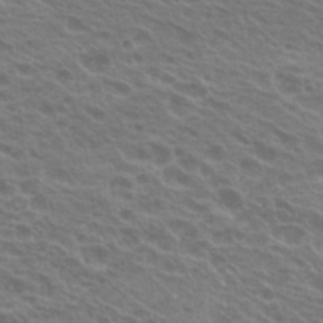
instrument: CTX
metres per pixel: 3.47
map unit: Hto
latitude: 21.5938
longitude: -31.2348
